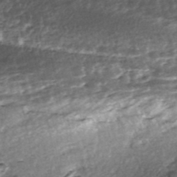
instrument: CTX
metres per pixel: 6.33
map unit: Nhe
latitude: -47.8044
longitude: -171.8394
